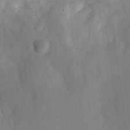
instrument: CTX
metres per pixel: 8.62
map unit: Ht
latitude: -12.8219
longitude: -24.4034
